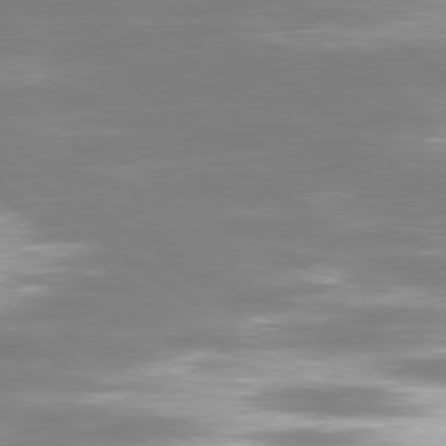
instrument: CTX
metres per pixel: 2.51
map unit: Ap
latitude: -79.8800
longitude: -61.5560
